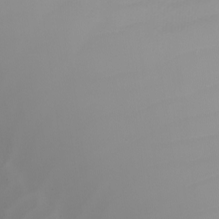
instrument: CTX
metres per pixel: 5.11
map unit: Nhu
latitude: -4.4629
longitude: -90.6868
